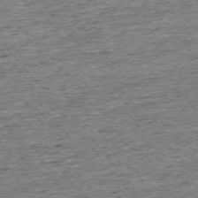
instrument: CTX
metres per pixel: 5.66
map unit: Ap
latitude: -75.5777
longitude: -91.6883
